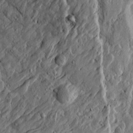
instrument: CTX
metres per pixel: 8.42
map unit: Htu
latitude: -4.4062
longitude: 157.3132
